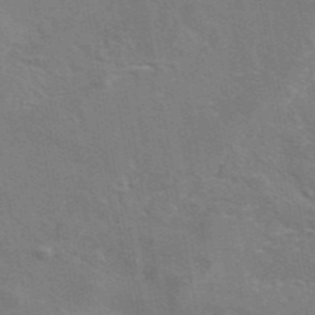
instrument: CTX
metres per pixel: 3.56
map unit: eAb
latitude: 44.7246
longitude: 110.1794
